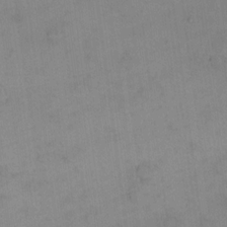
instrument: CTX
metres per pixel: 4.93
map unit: eHh
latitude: 16.2145
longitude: -67.3292
